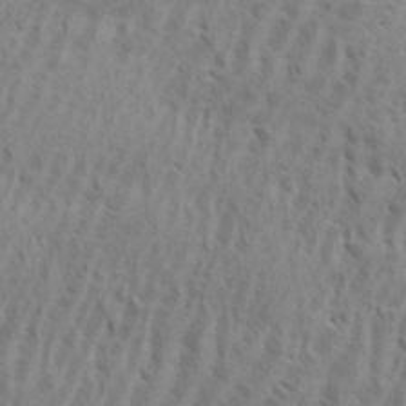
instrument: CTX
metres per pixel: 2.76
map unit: eHh
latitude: 33.8583
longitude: -141.0458
